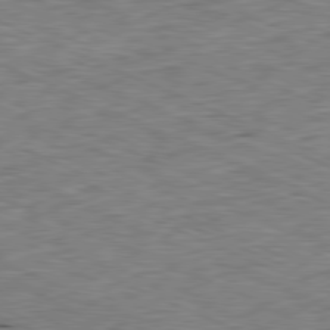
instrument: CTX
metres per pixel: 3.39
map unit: Ap
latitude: -81.3510
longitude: -90.2711
